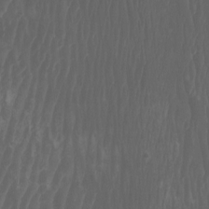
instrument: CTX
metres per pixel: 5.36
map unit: Htu
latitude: -6.8030
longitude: -67.7449
